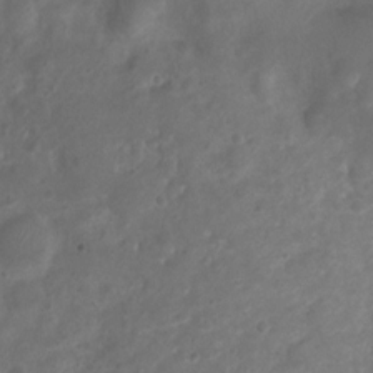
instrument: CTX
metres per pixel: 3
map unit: Nhu
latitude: 7.1214
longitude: -22.3467
